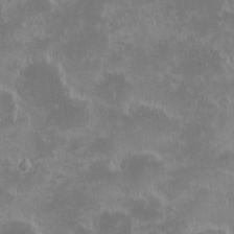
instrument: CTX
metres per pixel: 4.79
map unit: eHh
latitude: -1.5777
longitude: -85.3482
